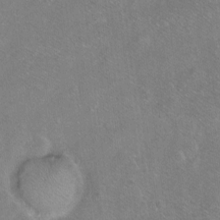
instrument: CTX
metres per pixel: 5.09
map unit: Ht
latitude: -6.5762
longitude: -36.9514
